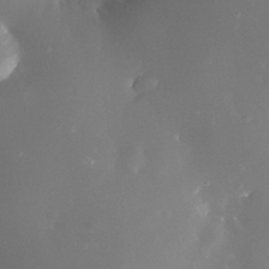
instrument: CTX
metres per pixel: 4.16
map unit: Nhe
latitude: -33.1431
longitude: -116.1578
